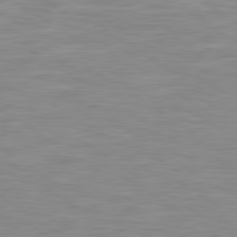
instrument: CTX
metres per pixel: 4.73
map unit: Hpe
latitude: 79.6127
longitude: -127.6694
